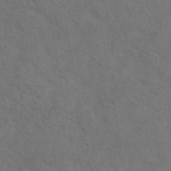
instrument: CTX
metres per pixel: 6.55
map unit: eAb
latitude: 43.1214
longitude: 109.7289
